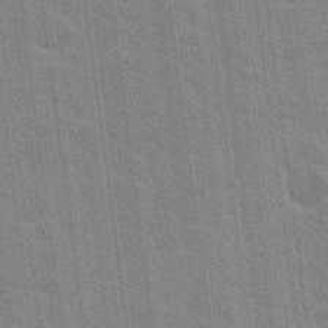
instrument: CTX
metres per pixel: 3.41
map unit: Nhu
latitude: 18.4223
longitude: -30.4601
